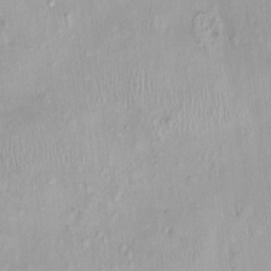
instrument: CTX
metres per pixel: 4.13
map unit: Nhu
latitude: 0.0255
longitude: -15.2915
